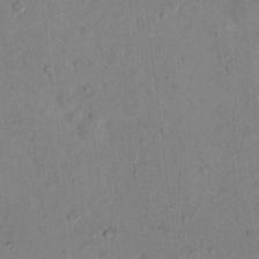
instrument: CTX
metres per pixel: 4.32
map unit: Nhu
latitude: 14.0633
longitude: -36.9325
